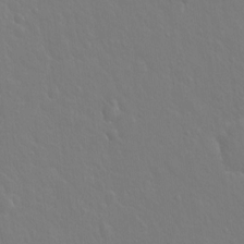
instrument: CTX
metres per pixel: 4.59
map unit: Hto
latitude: -3.3320
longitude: -35.3292
